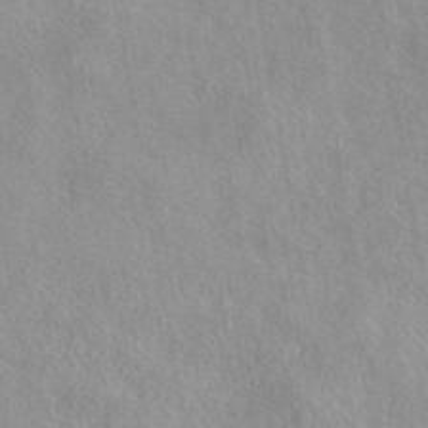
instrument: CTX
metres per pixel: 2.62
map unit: eAb
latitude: 44.4790
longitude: 114.8786
